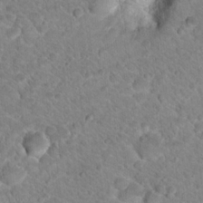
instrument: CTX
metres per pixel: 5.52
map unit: Hto
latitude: 18.6679
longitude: -33.1214
